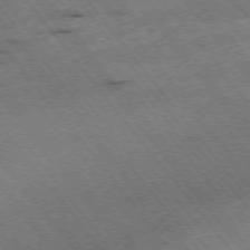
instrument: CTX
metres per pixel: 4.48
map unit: Hpe
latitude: -75.7667
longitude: -17.5560
